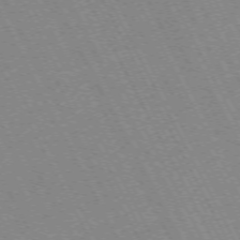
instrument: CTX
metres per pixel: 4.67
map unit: Hpe
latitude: -72.1039
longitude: 10.5007
